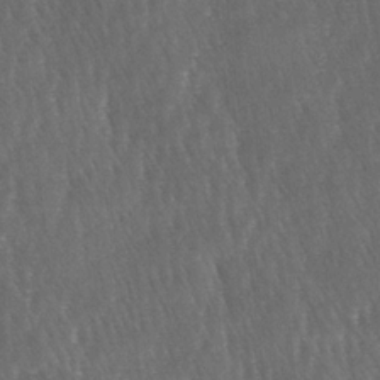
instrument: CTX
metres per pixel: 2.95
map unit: lAa
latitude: -7.3320
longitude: -129.8016
